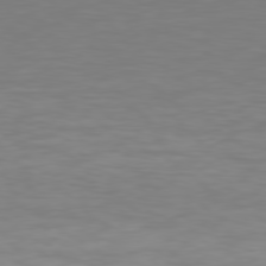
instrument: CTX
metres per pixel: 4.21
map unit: Hpe
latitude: 77.5560
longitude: -176.4601
